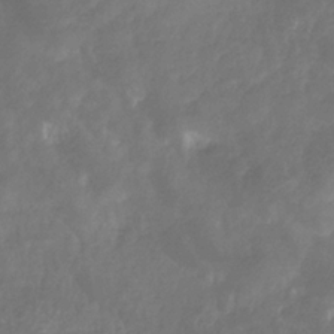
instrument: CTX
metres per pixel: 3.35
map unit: HNhu
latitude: -29.4643
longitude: 66.6707
